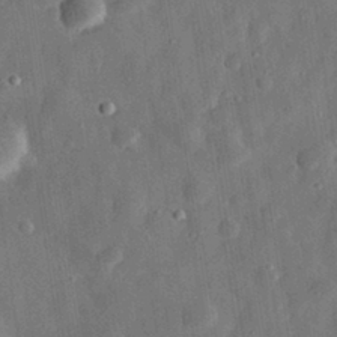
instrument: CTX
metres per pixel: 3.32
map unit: eHh
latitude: 31.3671
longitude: -75.1781
